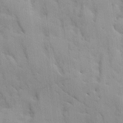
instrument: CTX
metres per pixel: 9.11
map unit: Ave
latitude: 9.5938
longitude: -102.8380
